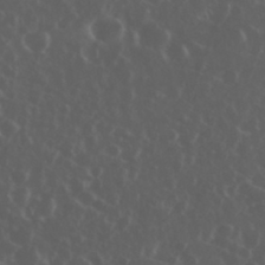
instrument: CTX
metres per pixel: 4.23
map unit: eHh
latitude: 34.3089
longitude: -59.4426
